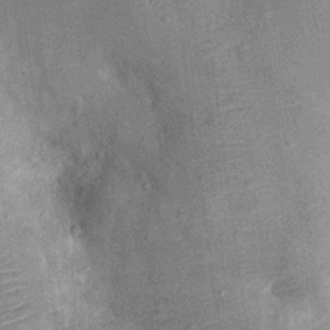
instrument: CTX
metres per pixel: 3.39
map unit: Ht
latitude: -12.3306
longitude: -23.9339
